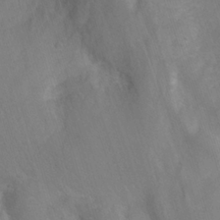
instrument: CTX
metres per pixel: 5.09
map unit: Nhu
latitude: -7.6722
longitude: -41.2536
